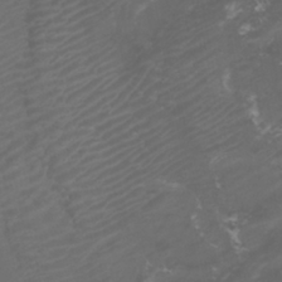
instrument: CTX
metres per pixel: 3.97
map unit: Nhu
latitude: -7.8233
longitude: -75.6316
